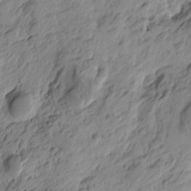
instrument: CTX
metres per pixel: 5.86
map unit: Htu
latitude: -4.1983
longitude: -178.7058
